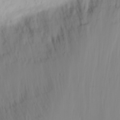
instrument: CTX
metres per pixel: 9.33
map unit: Nhu
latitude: -4.6140
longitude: -84.0822
